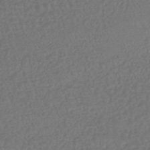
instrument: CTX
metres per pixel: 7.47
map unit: lHb
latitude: -42.9730
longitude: 69.1053
